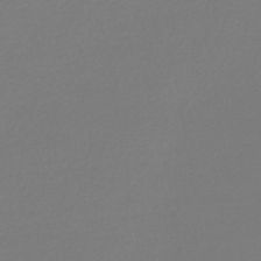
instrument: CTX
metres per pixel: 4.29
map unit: lHb
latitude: -44.9542
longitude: 76.2362
